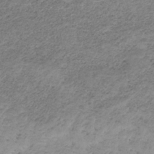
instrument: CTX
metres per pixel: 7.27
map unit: HNb
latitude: -33.1620
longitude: 61.3321
